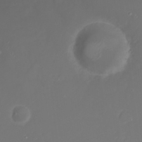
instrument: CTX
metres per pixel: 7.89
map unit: Nhu
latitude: 22.4412
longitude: -63.4049
